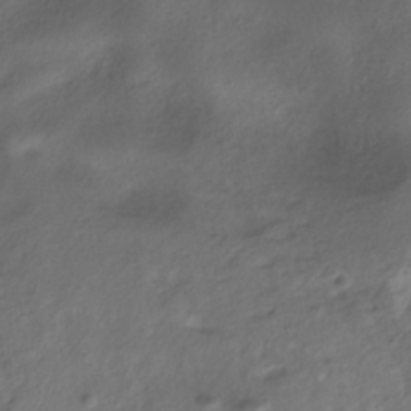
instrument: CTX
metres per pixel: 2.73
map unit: ANa
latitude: -38.0094
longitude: 94.6707
